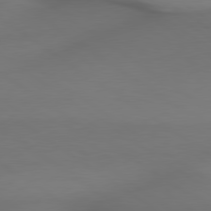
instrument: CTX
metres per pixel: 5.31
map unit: lApd
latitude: 79.5938
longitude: -174.2901
